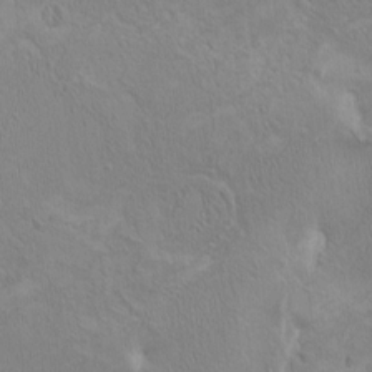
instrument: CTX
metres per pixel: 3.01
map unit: HNhu
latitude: 4.4223
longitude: 4.6896
